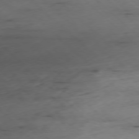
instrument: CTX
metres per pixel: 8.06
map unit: Ap
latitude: -77.5399
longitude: -90.3656
